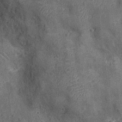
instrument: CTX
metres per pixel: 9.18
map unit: Ht
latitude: -12.0283
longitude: -21.3481
